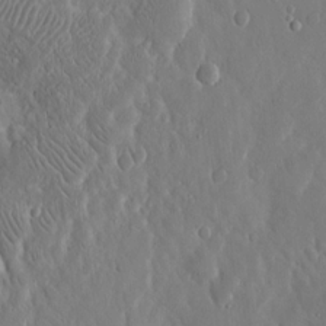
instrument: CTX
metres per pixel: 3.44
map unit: eHh
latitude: 13.2537
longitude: -71.4048
